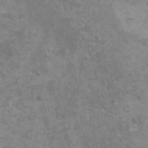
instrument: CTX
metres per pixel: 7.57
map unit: HNhu
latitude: -0.2173
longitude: 1.6911
